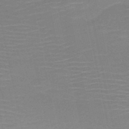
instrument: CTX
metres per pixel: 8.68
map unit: HNb
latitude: -51.2187
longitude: -47.6127
